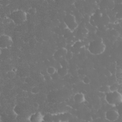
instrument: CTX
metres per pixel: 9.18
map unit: eHh
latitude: 33.1403
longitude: -63.4805
